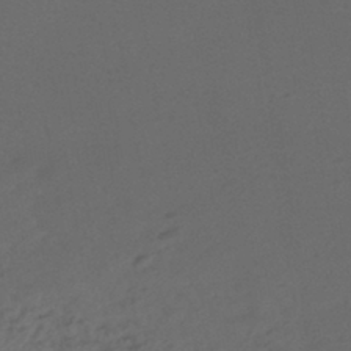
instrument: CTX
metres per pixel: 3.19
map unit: ANa
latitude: -39.5966
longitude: 95.5777
